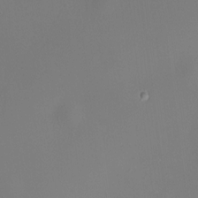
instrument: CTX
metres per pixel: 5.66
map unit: HNhu
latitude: 9.8017
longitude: 11.8611
